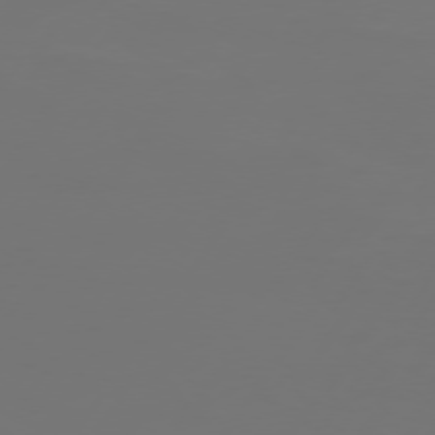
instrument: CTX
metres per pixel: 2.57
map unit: Hpe
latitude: 74.5168
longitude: -130.7247
